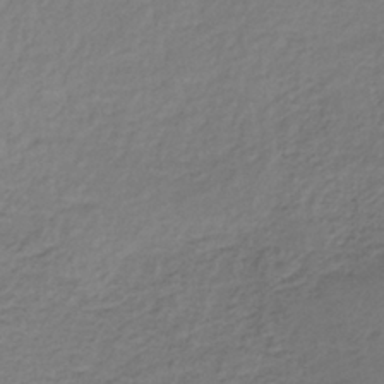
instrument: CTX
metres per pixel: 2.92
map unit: lHb
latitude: -35.1809
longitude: 66.5574
